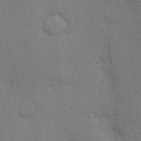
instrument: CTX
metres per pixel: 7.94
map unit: Nhu
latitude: 3.1781
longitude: -75.6883
